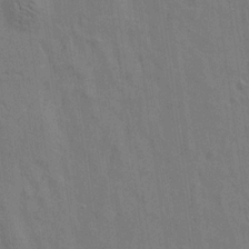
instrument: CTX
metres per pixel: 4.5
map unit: Aa
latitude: 21.4805
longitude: -140.7624
